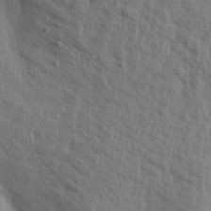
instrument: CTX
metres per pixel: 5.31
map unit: Aa
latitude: 19.5560
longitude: -147.2159
